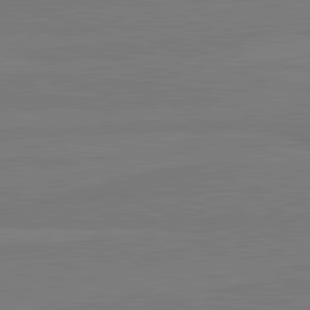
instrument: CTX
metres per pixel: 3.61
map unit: lApd
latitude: 81.9339
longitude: -177.8772
